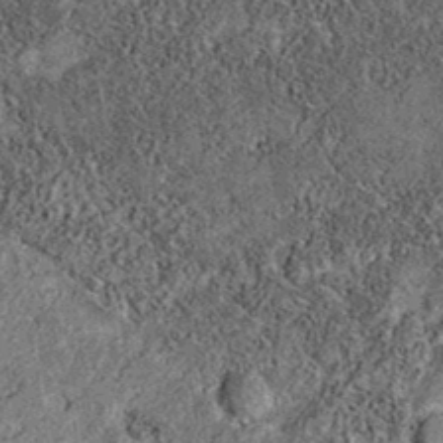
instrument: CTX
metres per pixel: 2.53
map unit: eAb
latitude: 36.1389
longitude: 107.1620
